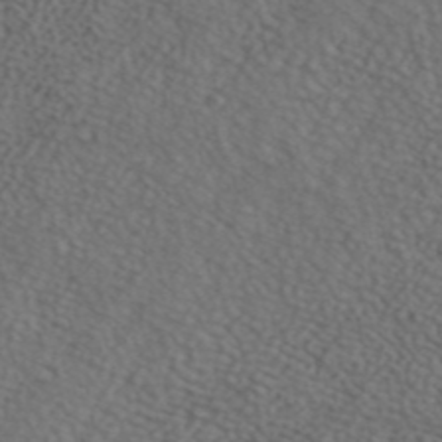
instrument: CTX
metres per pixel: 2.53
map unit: ANa
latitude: 43.1781
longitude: 28.9920
